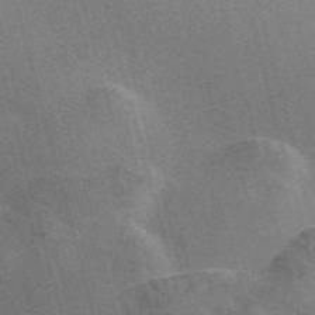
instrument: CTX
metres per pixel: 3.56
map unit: Nve
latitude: -57.6911
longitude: 62.7652
